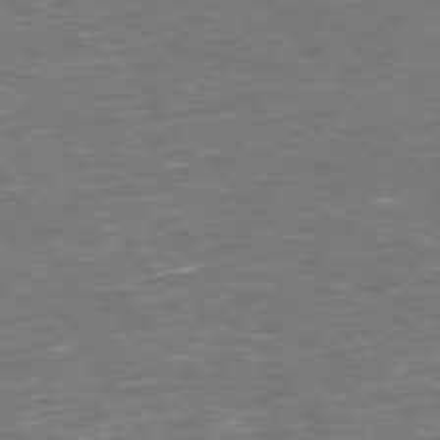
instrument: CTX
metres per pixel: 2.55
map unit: Hpe
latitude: 73.6505
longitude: -124.7813
